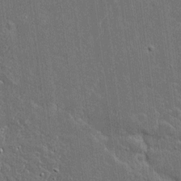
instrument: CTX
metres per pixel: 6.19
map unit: lAvf
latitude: 15.9339
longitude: -128.4601
